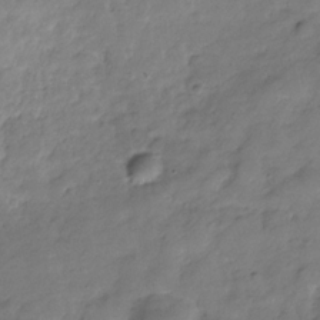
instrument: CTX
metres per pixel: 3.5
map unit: Hve
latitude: -31.3887
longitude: 90.5952
